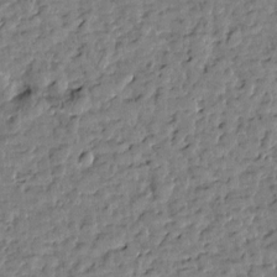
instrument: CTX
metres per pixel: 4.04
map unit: Htu
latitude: 1.0269
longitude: -179.1781
